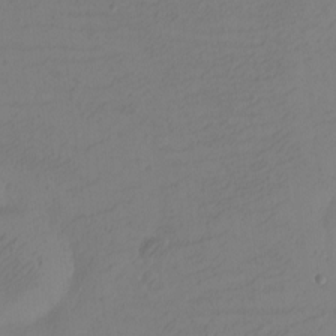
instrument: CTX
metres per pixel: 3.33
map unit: eHh
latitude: -2.8596
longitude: -74.4601
